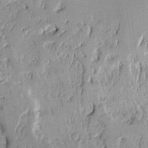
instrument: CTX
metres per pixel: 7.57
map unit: Aa
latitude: 11.3293
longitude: -128.2333
